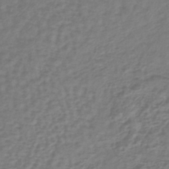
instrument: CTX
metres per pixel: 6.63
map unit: lHb
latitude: -38.5007
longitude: 63.7855
